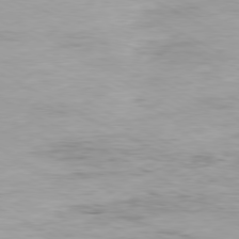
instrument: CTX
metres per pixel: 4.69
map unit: Ap
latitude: -80.1039
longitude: -76.1011
